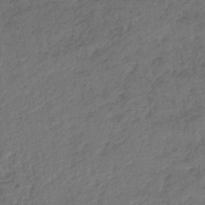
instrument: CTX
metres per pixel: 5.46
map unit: lHb
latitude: -38.8975
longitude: 68.7841
